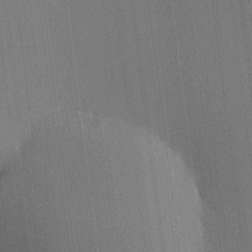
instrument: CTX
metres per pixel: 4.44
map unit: HNhu
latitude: 9.1214
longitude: 15.7856
